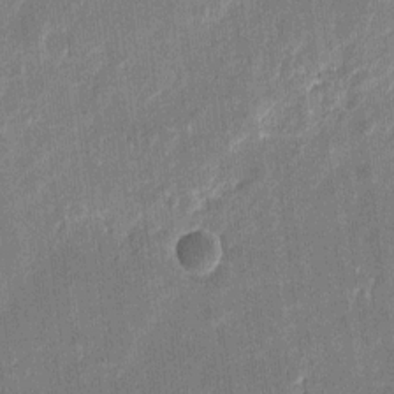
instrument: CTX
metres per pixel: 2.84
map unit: eHh
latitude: 11.2915
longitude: -69.9528
